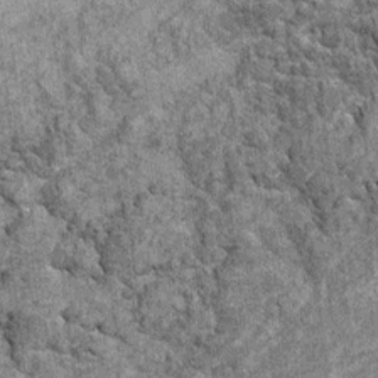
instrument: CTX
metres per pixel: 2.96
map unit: Ht
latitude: 10.7435
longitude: -38.3089
